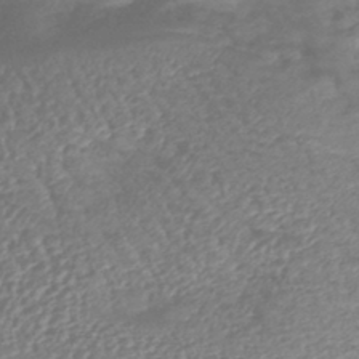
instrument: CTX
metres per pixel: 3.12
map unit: eHb
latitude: -42.3684
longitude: 81.9745
